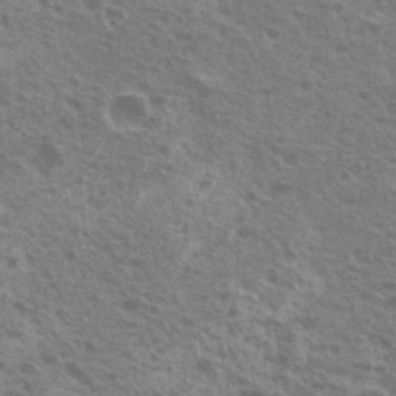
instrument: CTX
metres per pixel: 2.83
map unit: Nhu
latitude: 20.1200
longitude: -30.8380
